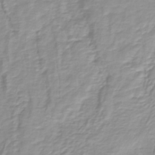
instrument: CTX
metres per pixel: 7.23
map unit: HNb
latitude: -40.7085
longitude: 51.3699
